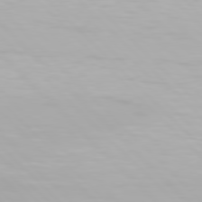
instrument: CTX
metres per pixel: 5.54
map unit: Hpe
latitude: 76.9513
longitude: -164.3656
